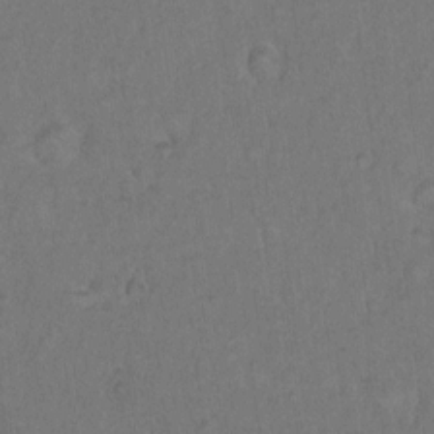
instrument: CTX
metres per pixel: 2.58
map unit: Hto
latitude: 11.4804
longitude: -60.6490
